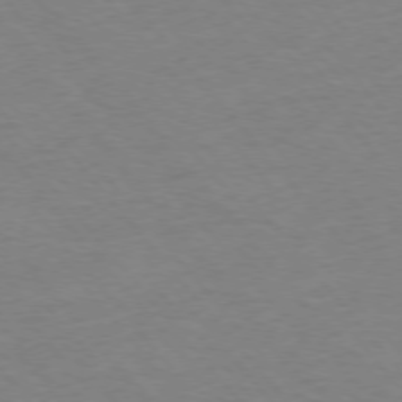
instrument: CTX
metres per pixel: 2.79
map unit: Ap
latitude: -76.6896
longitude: -88.8380
